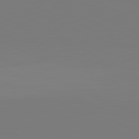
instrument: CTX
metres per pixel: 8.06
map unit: lApd
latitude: 81.8772
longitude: 147.7288
